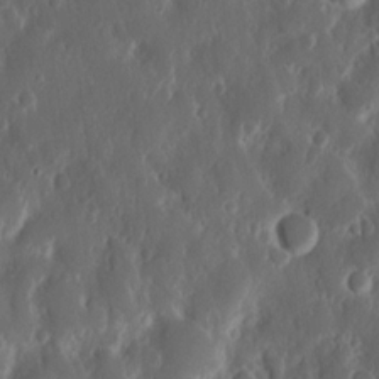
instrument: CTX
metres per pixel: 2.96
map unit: Nhu
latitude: 13.8772
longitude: -73.2915
